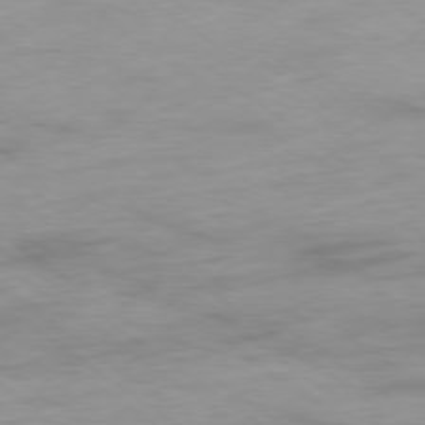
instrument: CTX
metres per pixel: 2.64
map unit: Ap
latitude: -79.1809
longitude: -96.8191
